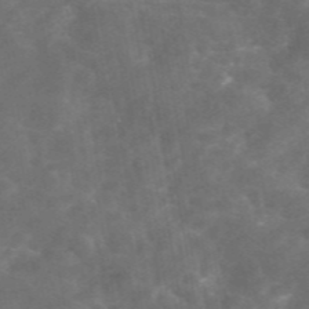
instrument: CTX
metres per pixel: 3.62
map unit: eAb
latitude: 46.1389
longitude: 126.0850
